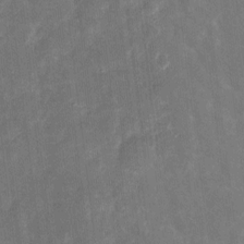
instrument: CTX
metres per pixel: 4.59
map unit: eHh
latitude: 8.4979
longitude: -71.7072
